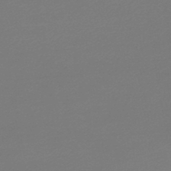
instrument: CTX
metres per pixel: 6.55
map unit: lHb
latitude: -46.3684
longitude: 60.5952
